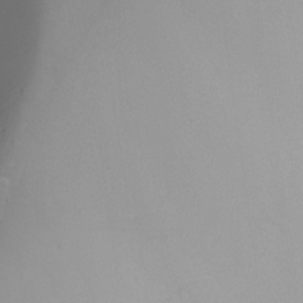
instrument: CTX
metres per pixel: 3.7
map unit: Ht
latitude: -7.0486
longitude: -29.3104
